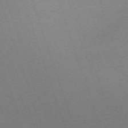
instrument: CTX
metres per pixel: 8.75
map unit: Nhu
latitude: -68.1227
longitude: 37.9178
